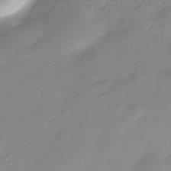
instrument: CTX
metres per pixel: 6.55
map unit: Nve
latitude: -21.6155
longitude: 107.2187
